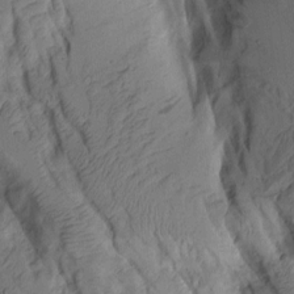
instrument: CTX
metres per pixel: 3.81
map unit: Aa
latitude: 9.1214
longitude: -126.9892
